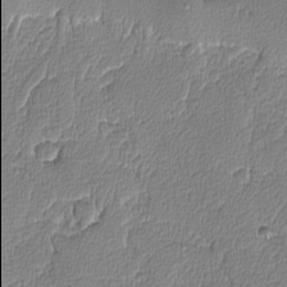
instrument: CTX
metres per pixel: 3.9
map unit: lAvf
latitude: -8.4818
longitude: -113.9906
